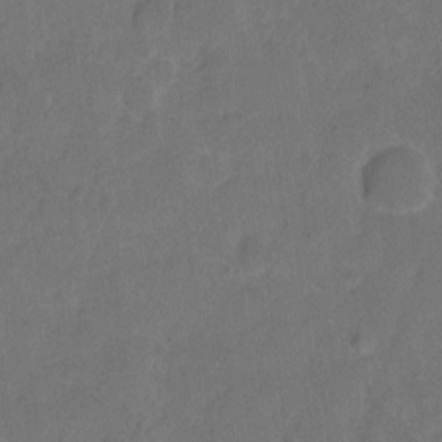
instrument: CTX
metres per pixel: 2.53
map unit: Hto
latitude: 5.1592
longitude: -61.5560
